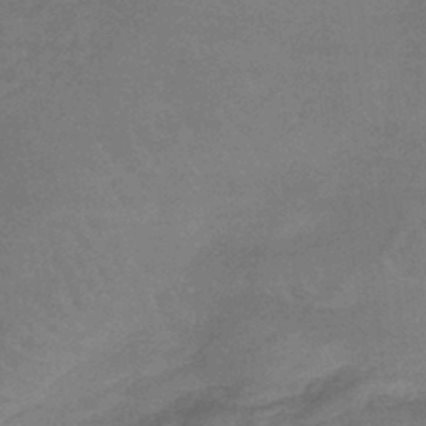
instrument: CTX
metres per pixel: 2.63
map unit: lHb
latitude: -42.6329
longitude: 66.3495
